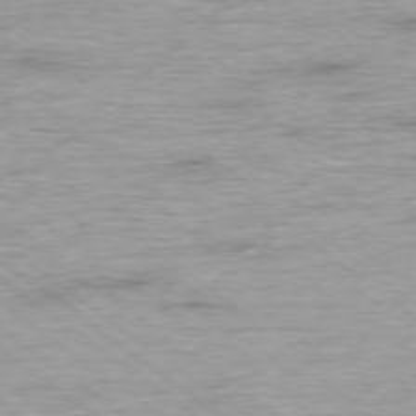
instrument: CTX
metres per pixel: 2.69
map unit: Ap
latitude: -78.0661
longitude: -82.2333
